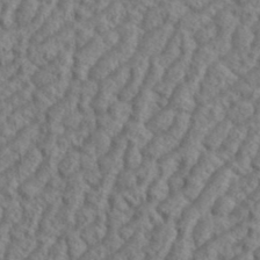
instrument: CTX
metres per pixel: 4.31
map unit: eHh
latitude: 37.3482
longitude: -137.5182
